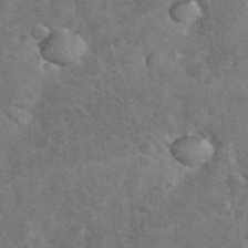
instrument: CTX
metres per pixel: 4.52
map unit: eHh
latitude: 36.8002
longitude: -66.8758
